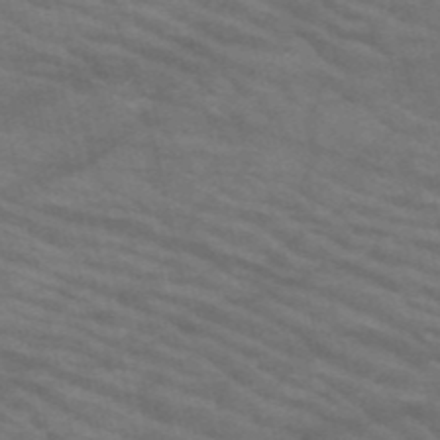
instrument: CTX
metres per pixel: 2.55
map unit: HNb
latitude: -53.5588
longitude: -44.8947
